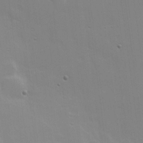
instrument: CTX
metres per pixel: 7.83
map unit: Hve
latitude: 17.8394
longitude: 150.9920
